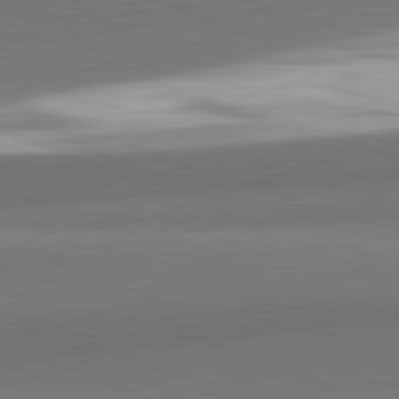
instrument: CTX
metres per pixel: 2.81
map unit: lApd
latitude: 82.1388
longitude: 152.7652
